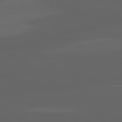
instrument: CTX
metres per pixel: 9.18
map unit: lApd
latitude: 82.8757
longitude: -134.0633
